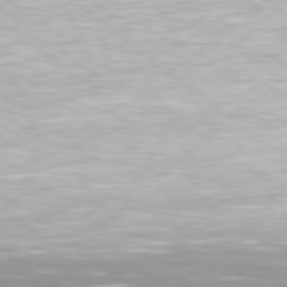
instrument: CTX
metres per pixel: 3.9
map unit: Hpe
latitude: 79.5938
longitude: -128.9702
